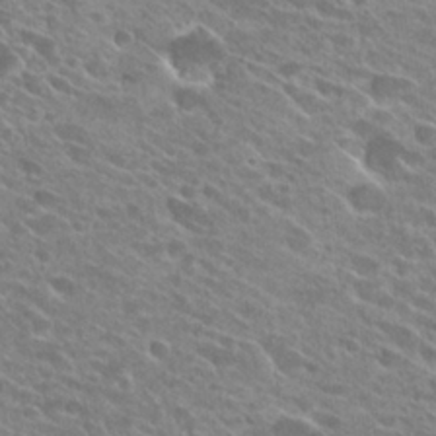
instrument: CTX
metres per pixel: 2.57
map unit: Hto
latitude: 25.6127
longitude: -42.0633
